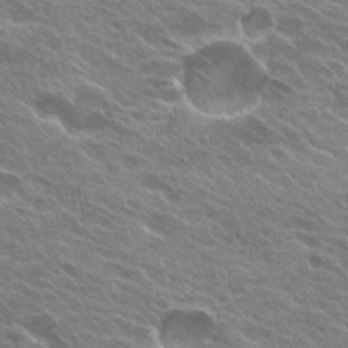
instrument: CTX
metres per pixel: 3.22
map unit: Hto
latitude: 24.9891
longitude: -37.9339
